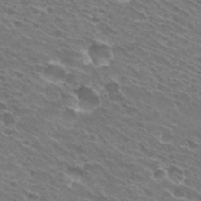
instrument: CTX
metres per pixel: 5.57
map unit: Hto
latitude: 31.2348
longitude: -42.7057
